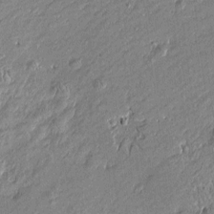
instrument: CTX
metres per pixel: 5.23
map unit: Htu
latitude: -6.3873
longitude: 176.7652
